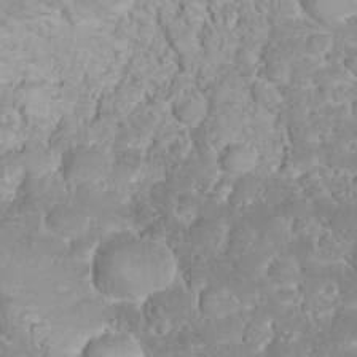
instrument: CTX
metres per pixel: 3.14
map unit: eHh
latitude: 32.0633
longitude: -64.4412
